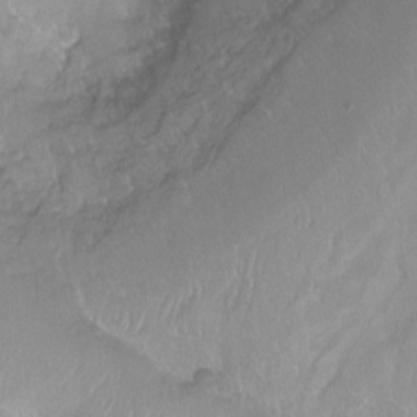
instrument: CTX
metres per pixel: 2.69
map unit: Ht
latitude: -14.6708
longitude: -43.8772
